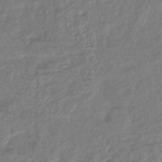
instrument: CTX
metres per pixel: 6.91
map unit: lHb
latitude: -42.5195
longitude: 74.4440
